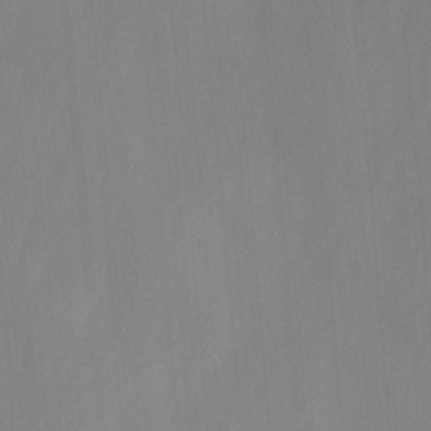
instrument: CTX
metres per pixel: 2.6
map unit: Ave
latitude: -0.8030
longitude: -113.0269
